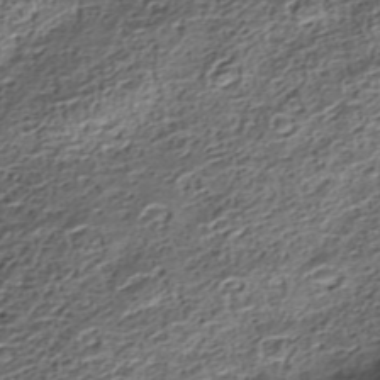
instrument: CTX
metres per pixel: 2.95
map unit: Nhe
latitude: -38.8597
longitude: -148.2145
